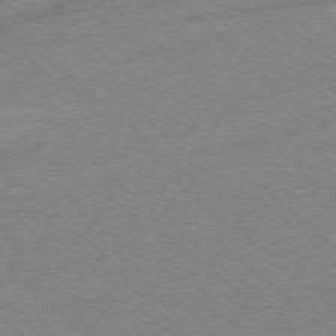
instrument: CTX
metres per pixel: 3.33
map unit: Ap
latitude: -77.8611
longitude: -97.2537
